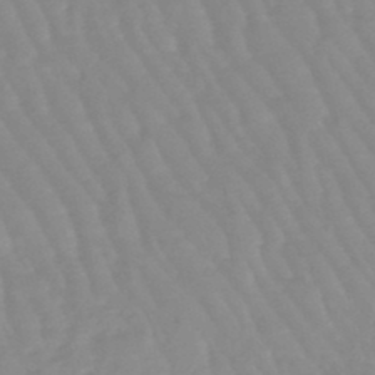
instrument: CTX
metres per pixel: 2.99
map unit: lHb
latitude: -48.2551
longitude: 77.4832
